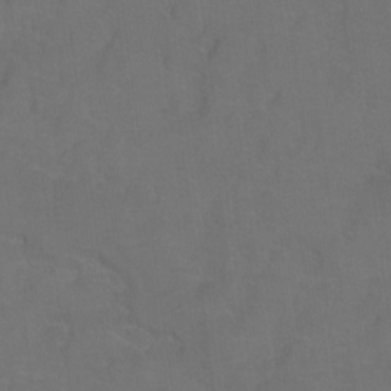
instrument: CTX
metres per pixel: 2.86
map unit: Hto
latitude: 3.2915
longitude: -32.7057
